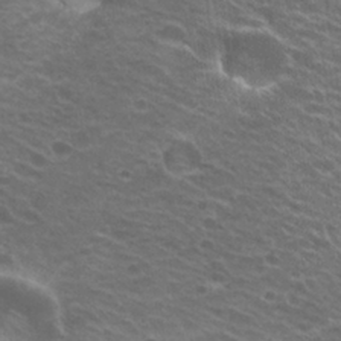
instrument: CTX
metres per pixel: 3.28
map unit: Hto
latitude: 24.9702
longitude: -30.1956
